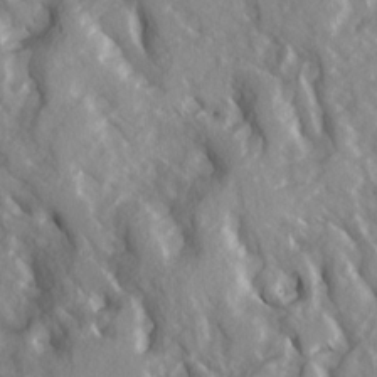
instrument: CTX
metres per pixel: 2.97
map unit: Ave
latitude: 15.3860
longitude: -131.0459
